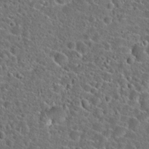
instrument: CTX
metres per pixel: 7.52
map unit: Hto
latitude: 23.8772
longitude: -46.3657
